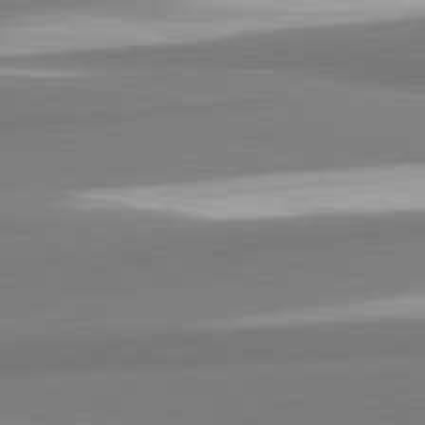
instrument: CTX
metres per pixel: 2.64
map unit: lApd
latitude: 82.1766
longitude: 172.2739
